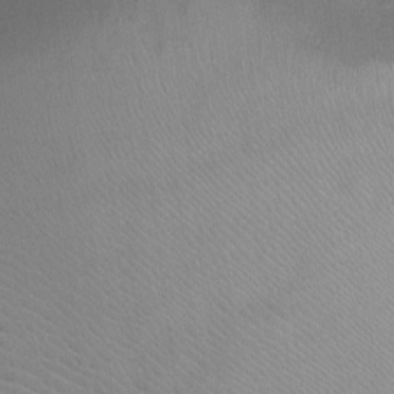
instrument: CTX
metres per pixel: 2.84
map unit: Ht
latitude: -10.1039
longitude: -38.4034
